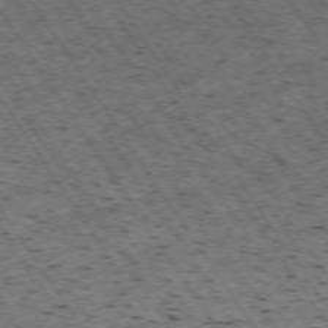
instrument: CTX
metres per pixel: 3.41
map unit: Hpe
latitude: -74.2740
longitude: 3.1620
